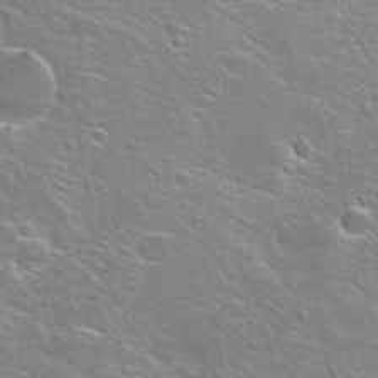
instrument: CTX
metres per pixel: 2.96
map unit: Hto
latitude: 25.2914
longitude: -44.6868
